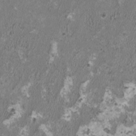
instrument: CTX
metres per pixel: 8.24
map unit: HNhu
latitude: 1.1403
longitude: -0.9513
